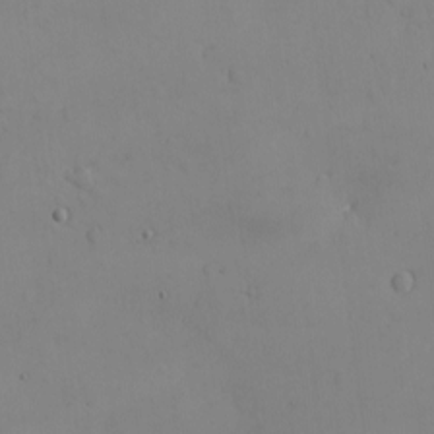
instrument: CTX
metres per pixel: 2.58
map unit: eHh
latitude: -8.8786
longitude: -66.8758
